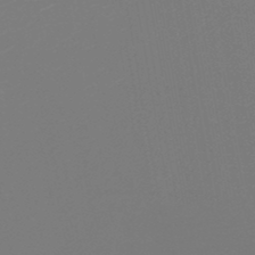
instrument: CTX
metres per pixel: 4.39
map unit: lHb
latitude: -46.8597
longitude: 74.4440
